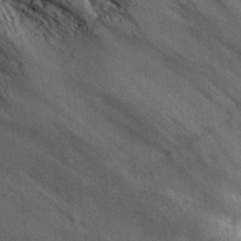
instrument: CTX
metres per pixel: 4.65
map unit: lHvf
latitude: 35.9717
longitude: -90.2334
